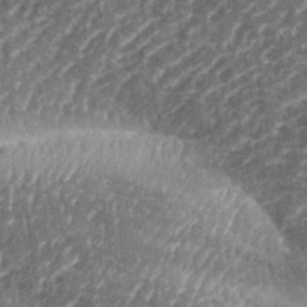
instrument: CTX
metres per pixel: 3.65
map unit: eHh
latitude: 35.4993
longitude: -134.5734
